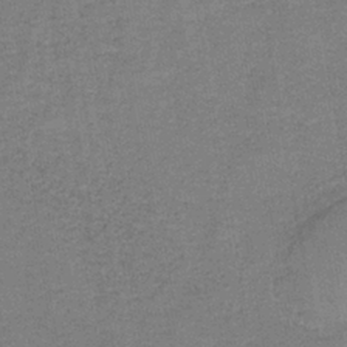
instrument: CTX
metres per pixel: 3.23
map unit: eAb
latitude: -36.2739
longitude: 51.8044
